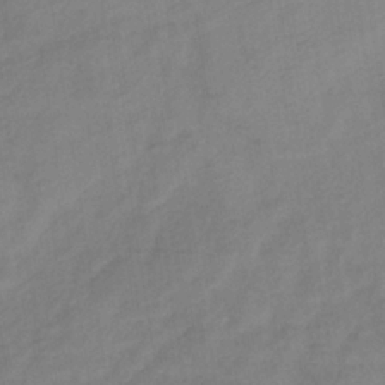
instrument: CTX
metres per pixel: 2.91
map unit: lHb
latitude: -35.4076
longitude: 72.1039
